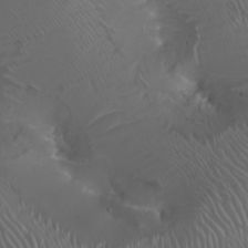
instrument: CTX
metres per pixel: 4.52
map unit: Nhu
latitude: -8.4062
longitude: -92.8758
